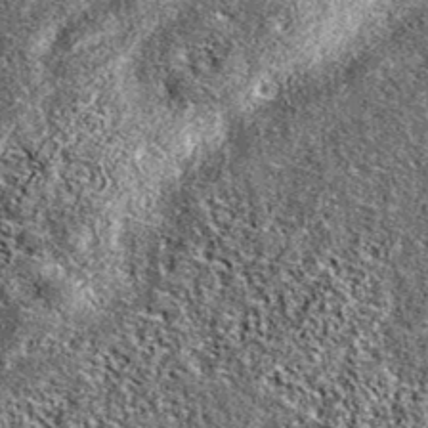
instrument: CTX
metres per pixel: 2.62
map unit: eAb
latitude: 38.5546
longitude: 105.3509
